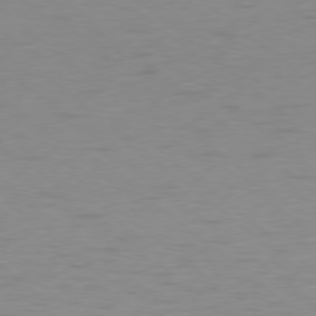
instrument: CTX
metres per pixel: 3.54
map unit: Ap
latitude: -78.5195
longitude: -69.2726
